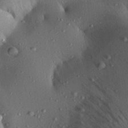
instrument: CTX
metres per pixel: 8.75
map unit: Aa
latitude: 20.9703
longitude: -147.8395
